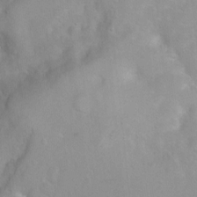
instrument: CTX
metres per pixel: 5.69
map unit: Ht
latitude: 3.6127
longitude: -26.4223
